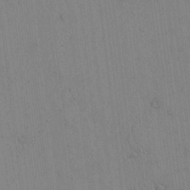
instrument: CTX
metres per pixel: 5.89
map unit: Htu
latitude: -3.7099
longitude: 170.2740
